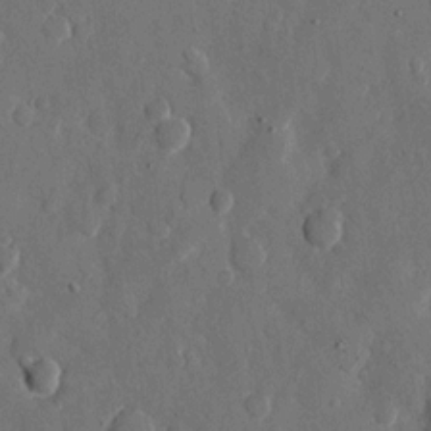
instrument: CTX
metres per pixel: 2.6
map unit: eHh
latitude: 11.8772
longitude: -67.6505
